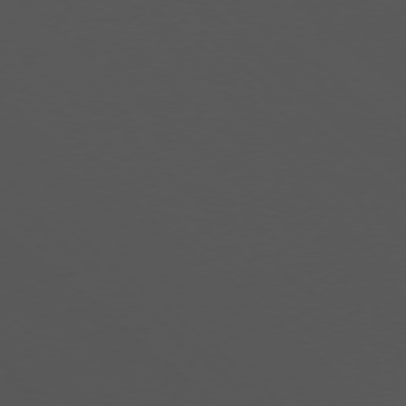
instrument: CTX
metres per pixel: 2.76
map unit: Ap
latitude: -76.7085
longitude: -67.1970
